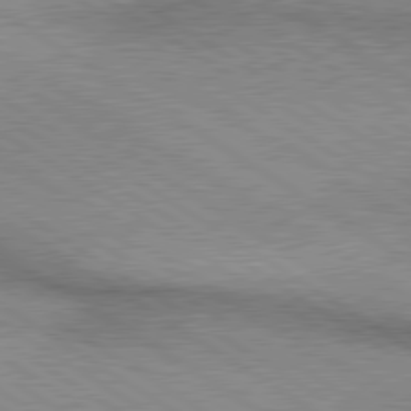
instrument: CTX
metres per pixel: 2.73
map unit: lApd
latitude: 79.9528
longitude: 167.3321
